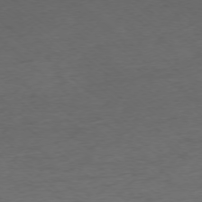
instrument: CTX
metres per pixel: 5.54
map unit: Ap
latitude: -75.6722
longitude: -78.4034
